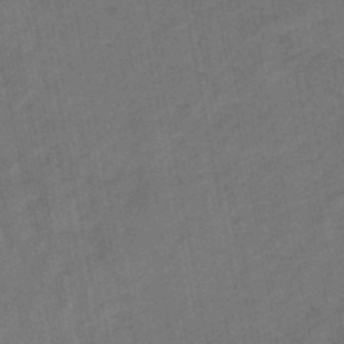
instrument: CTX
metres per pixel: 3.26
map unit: lHb
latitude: -47.6533
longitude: 76.8786
